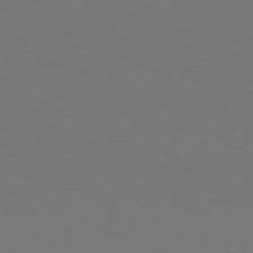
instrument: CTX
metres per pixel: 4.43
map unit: Hpe
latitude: 76.7813
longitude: -167.9150
